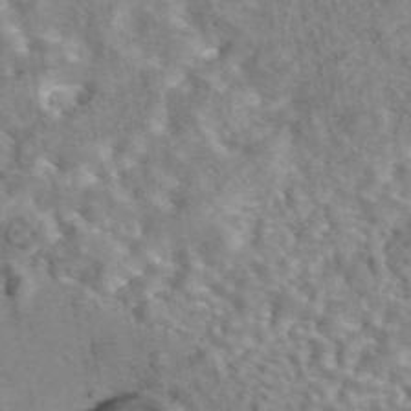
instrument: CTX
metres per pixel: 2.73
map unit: eAb
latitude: 43.2915
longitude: 108.5385
